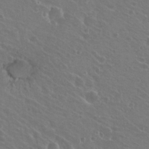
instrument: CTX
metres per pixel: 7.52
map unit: Hto
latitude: 22.4034
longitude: -30.8380
